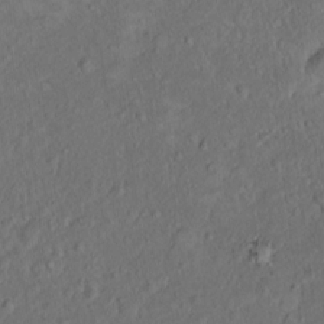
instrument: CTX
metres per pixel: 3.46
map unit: eHh
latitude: 1.5749
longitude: -56.1010
